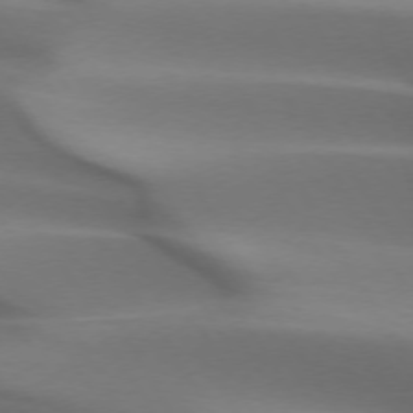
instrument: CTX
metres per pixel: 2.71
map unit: lApd
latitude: 73.1970
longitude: -52.5735
